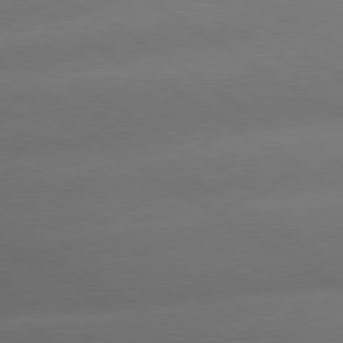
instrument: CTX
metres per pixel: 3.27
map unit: lApd
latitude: 79.8961
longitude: -154.8002
